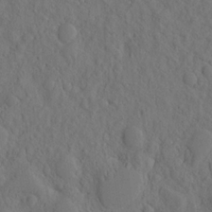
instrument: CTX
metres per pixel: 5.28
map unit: eHh
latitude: -2.2739
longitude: 18.1795
